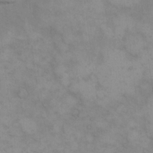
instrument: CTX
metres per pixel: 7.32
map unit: eHh
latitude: 16.5357
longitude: -66.0444
